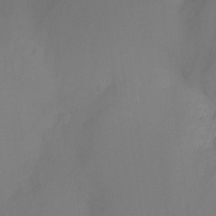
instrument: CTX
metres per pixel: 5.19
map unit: Ht
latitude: -16.7086
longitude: -50.2522
